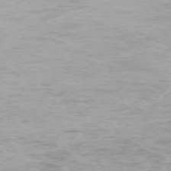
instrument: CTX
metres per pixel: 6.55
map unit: Ap
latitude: -74.4629
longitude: -76.1955
